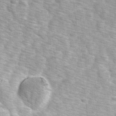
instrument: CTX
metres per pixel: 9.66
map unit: Ave
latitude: 1.4237
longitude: -112.1578
